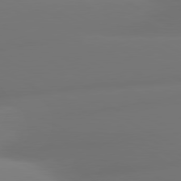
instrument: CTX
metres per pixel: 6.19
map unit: lApd
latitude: 80.6868
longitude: -164.2523
